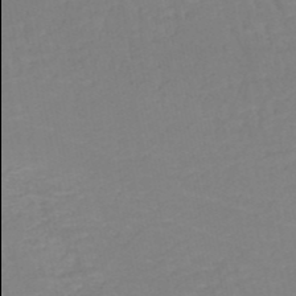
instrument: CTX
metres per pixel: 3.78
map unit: HNb
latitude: -51.8044
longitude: -49.9906
